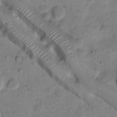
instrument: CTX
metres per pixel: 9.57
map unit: Ht
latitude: 15.3104
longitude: -41.1214
